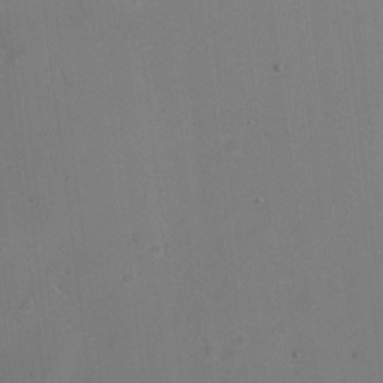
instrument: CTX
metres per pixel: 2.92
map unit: Ht
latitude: 0.8380
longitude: -37.6127
